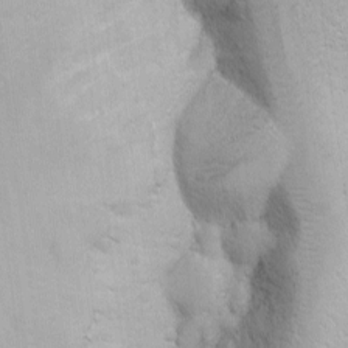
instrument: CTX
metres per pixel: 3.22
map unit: Ave
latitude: -10.9920
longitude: -120.5735
